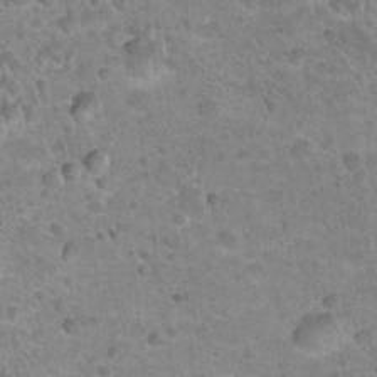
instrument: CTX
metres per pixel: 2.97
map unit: Hto
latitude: 21.4238
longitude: -49.3293
